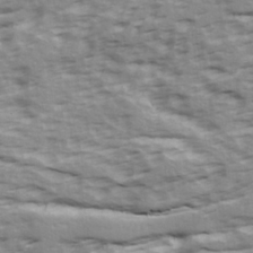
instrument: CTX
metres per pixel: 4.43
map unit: Ave
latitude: 22.5546
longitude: -132.8002
